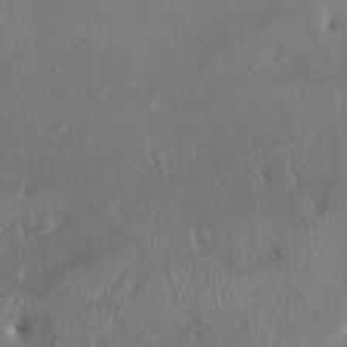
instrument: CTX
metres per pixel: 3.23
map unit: HNhu
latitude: 3.8583
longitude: -5.8961
